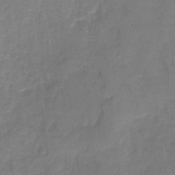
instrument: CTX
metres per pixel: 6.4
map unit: HNhu
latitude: -27.6155
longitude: 74.6330
